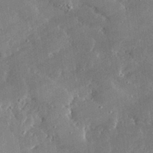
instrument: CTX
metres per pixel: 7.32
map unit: lHvf
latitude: 32.8380
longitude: -91.8394
